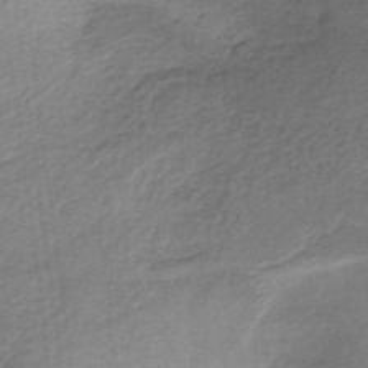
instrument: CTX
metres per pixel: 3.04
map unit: lHb
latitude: -36.8408
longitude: 60.7085
